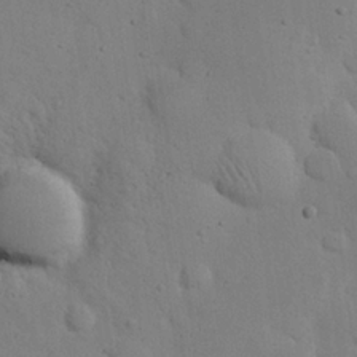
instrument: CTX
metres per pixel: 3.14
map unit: eHh
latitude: 24.3845
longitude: -72.0255
